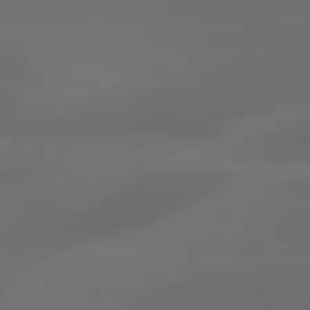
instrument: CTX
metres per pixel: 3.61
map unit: Hpe
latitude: 76.6112
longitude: -131.7828
